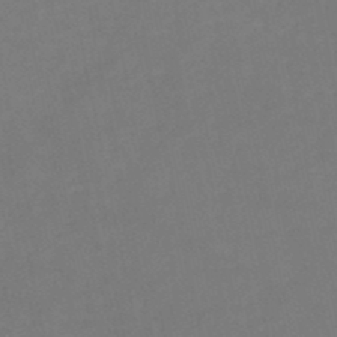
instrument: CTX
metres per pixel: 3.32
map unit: lHb
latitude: -46.8219
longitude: 61.5021
